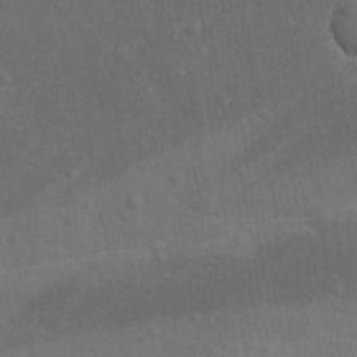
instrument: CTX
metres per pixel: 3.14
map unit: Ave
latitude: -8.1795
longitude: -120.2334
